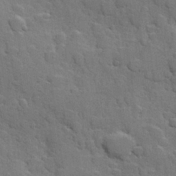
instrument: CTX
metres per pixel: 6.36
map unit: Hve
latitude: 23.9906
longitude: 148.6519
